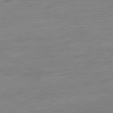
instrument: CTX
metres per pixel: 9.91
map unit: Ap
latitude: -81.2187
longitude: -60.7813
